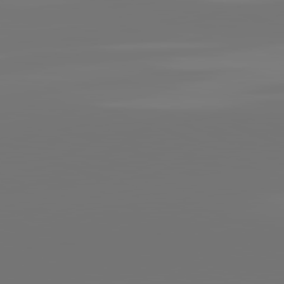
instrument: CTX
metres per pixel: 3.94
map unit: lApd
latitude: 81.8772
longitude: -153.6127
